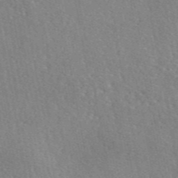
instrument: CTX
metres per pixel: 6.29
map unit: eAb
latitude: 46.4034
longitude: 113.2187
